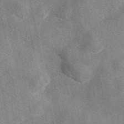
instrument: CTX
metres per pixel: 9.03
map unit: eAb
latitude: 47.9717
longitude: 121.8044
